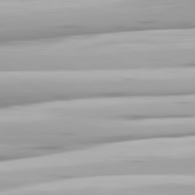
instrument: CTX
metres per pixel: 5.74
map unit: lApd
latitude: 81.5371
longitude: -139.4237
